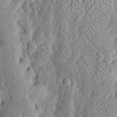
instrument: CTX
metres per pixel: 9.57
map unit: Htu
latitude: -7.2187
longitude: 157.3321
